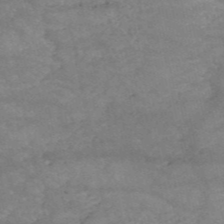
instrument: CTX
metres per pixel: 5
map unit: HNb
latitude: -53.4454
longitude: -41.7260
